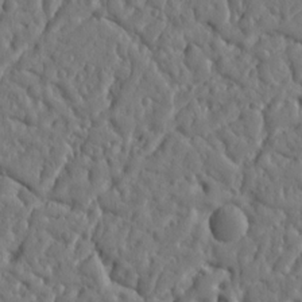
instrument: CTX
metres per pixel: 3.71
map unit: Ht
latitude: 10.5357
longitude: -76.7435
